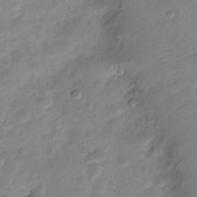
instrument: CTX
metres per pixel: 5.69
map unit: Nve
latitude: -23.0298
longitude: 105.6533
